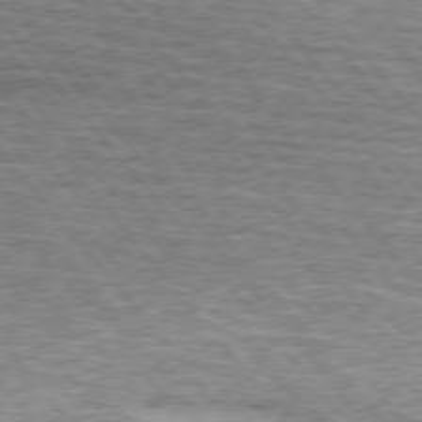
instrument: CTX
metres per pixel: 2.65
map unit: lApd
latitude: 75.2537
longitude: -76.9891
